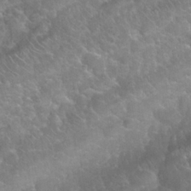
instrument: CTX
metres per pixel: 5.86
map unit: Nhu
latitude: 24.0255
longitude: -60.9891
